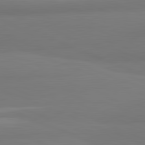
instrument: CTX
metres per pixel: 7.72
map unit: lApd
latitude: 82.0633
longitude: 177.3132
